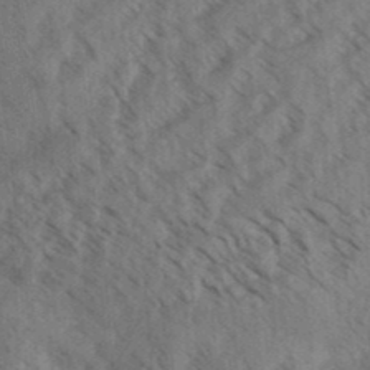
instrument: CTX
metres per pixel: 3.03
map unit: Aa
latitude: 31.8017
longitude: -139.0836
